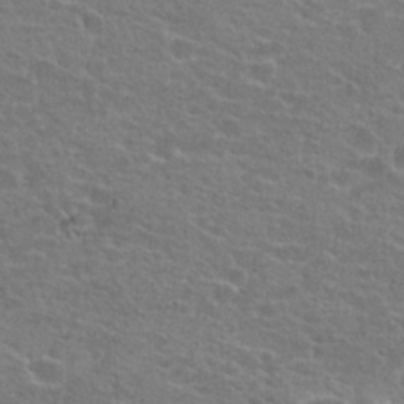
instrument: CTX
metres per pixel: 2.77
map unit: Hto
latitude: 22.0444
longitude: -43.6505
